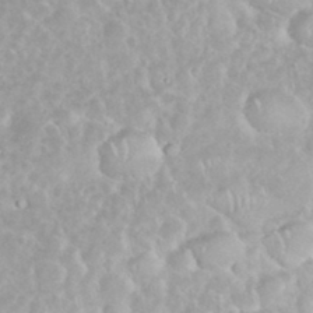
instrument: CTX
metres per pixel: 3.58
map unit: eHh
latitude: 35.4615
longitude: -61.8205
